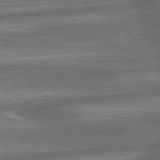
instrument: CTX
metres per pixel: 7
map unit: lApd
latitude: 79.8773
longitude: -171.8583
